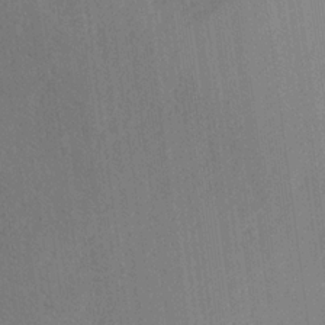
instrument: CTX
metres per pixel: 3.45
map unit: Ave
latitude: 21.1970
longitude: -139.3482
